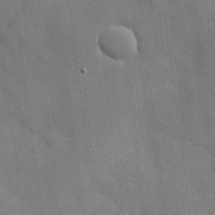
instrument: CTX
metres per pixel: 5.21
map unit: Hve
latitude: 18.5923
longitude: 151.3699
